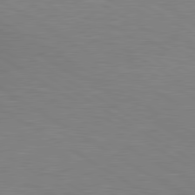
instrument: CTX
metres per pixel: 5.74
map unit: lApd
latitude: 80.2145
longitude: 126.0850
